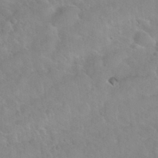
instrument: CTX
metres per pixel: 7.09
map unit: Nhu
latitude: 30.3090
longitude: -51.4426
